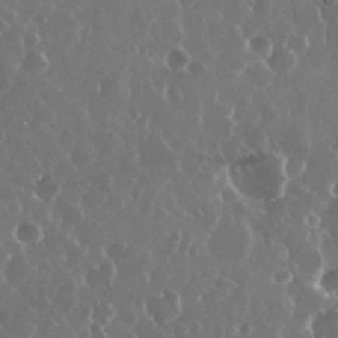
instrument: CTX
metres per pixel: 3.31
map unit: eHh
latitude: 34.3278
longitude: -58.9136
